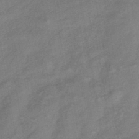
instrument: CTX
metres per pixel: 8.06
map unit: eHb
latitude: -42.8408
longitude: 83.5210
